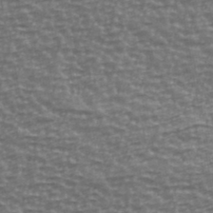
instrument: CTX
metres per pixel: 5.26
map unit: Ave
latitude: 40.8002
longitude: -114.2711
